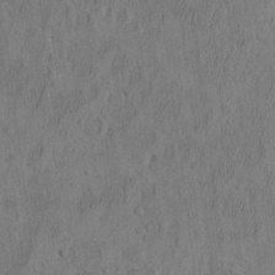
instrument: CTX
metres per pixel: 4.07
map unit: eHh
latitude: -2.7652
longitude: 17.4077
